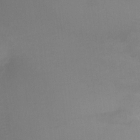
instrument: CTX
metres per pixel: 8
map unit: Ht
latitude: -9.4832
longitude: -33.3860
